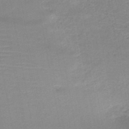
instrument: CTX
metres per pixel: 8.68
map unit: HNb
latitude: -46.5951
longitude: -44.7813
